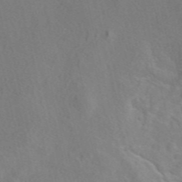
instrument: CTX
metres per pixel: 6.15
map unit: eAb
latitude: 47.3860
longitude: 112.6519
